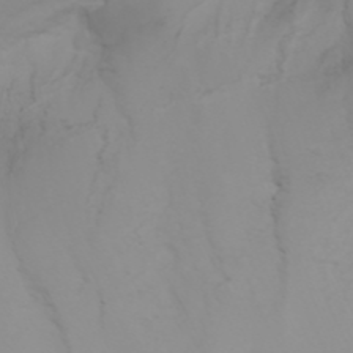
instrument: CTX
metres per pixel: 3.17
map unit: Nhu
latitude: -4.7274
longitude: -79.4805
